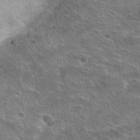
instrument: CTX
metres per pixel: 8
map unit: Hto
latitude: 26.4412
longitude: -45.6316
